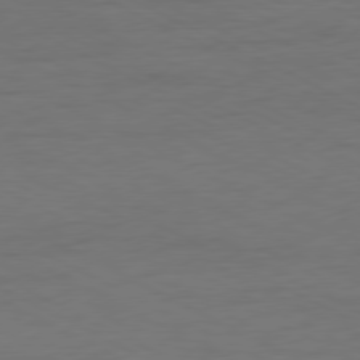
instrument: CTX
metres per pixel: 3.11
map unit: Ap
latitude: -77.4832
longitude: -74.6113
